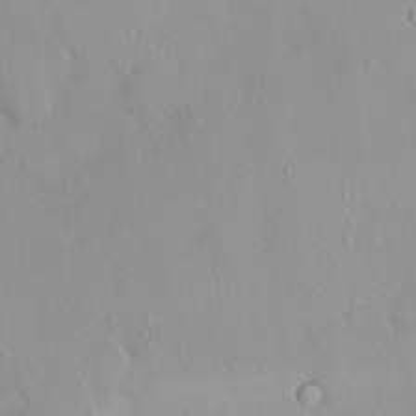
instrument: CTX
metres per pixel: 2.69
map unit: HNhu
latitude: 2.8758
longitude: 7.2187
